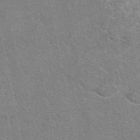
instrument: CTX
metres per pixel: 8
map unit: eAb
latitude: 48.7246
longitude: 114.7463
